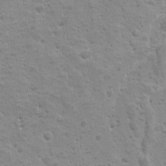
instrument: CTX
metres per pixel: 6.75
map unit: Ave
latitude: 10.3467
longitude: -104.6113
